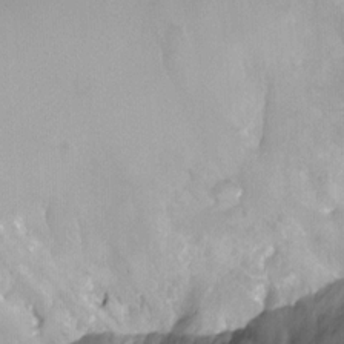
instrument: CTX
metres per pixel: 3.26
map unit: Ht
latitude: -9.5588
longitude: -39.3482
